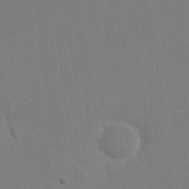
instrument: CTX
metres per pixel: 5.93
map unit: eHh
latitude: 19.1781
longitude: -69.6316
